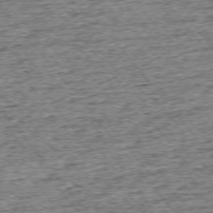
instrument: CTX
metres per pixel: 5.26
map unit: Ap
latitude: -75.4077
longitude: -91.6694
